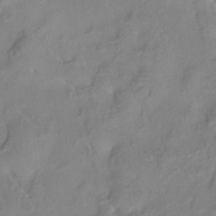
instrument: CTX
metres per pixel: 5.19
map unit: Htu
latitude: -14.1417
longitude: -45.8583
